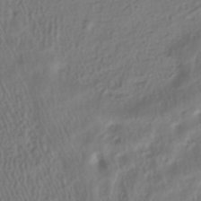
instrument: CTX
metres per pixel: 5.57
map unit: HNhu
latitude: -41.3321
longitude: 101.8611
